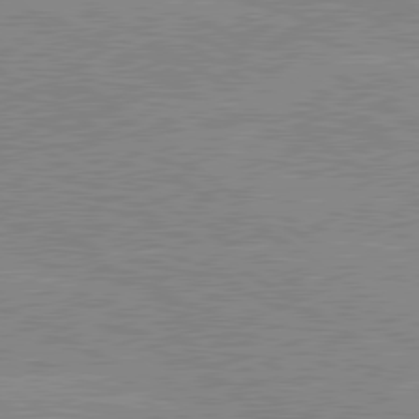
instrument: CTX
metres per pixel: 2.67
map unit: lApd
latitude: 80.1956
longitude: -125.2914
